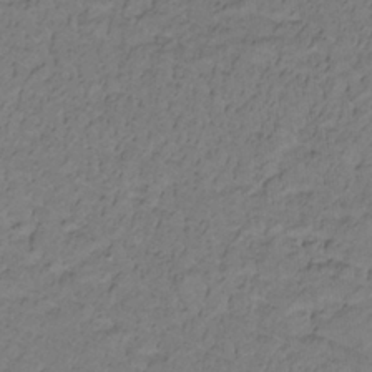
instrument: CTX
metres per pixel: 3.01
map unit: lHb
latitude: -32.8030
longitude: 65.9745
